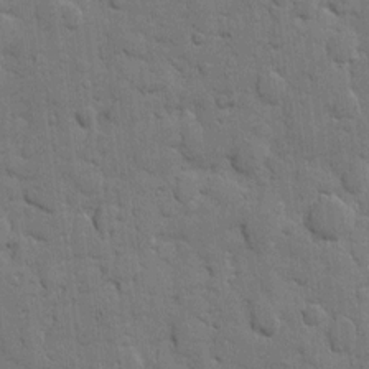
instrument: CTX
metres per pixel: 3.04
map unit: eHh
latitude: 7.9528
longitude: -65.3104
